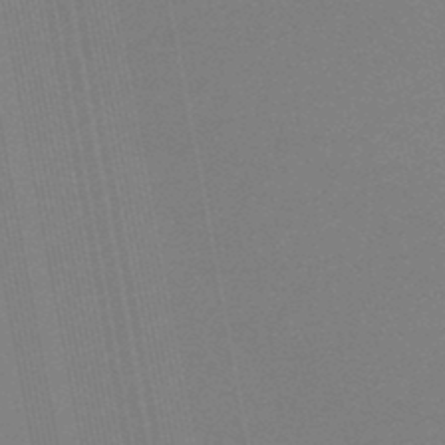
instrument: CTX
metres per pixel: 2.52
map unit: lHb
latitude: -47.5210
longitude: 68.3684
